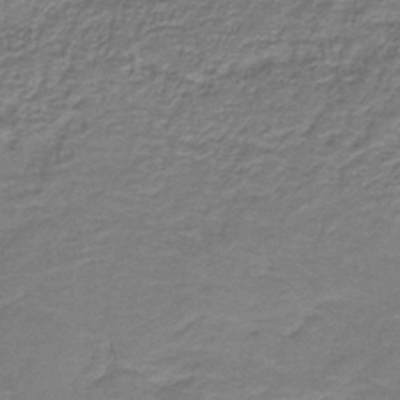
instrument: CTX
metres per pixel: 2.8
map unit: HNb
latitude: -38.5007
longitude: 51.1053
